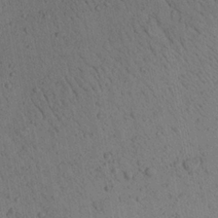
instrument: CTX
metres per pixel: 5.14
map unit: Aa
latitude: 22.5924
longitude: -142.9703
